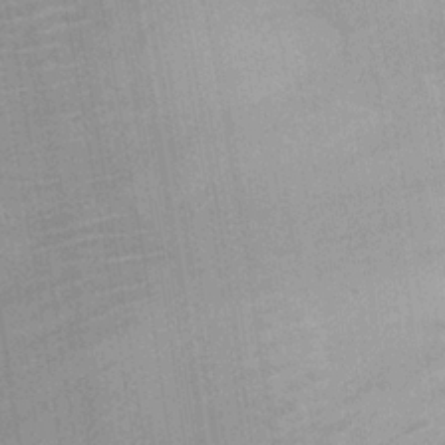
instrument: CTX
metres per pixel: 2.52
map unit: Ht
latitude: -2.7841
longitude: -15.4616
